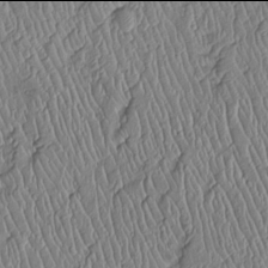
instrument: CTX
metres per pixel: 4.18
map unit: Htu
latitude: -6.0094
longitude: 155.5966
